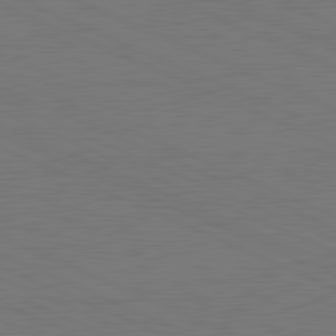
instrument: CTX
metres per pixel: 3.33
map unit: lApd
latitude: 81.7261
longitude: 149.3321
